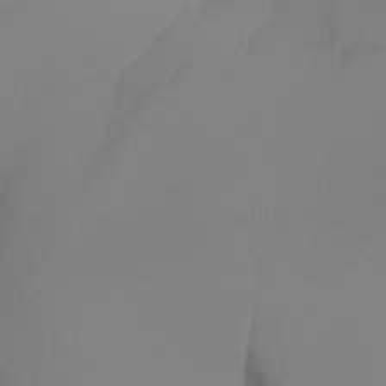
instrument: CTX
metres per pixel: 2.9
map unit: Aa
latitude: -6.6896
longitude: -85.2348
